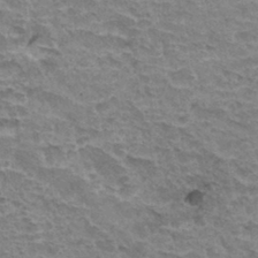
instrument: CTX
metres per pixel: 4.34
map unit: Hto
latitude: 33.4993
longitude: -44.5546
